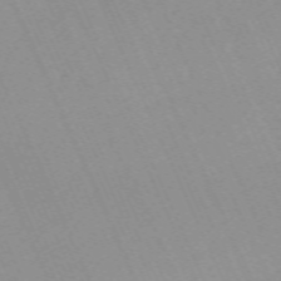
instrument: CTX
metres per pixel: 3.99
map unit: Nhu
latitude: -67.5021
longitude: 39.3510
